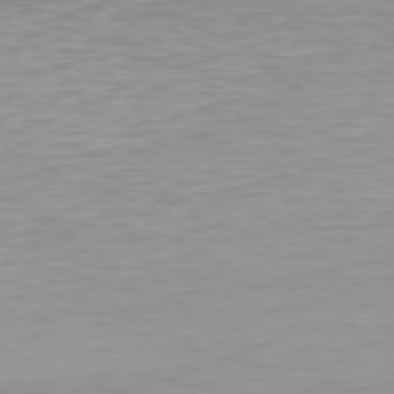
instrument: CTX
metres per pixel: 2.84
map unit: Hpe
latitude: 77.6694
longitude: -173.5182
